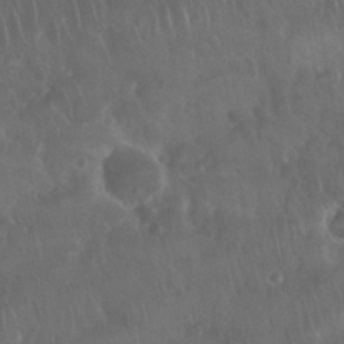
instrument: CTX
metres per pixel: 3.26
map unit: Nhu
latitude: 28.3656
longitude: -65.1025
